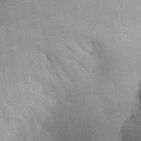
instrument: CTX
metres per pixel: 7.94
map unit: Aa
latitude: 30.0255
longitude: -142.6491
